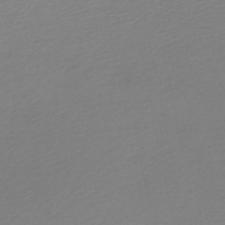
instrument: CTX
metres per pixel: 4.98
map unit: lHb
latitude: -46.5951
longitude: 64.8219
